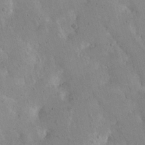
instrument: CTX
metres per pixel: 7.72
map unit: Nhu
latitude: 14.8380
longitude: -29.1403
